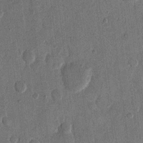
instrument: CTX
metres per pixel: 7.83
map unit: eHh
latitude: 13.4427
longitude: -68.4412
